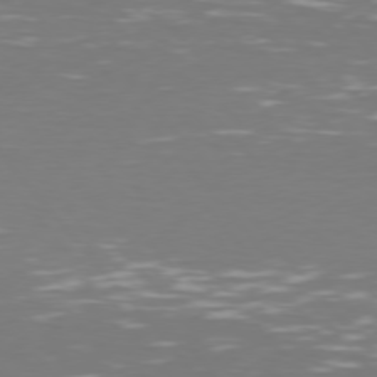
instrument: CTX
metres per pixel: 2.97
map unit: Hpe
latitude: 75.6883
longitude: -132.8002
